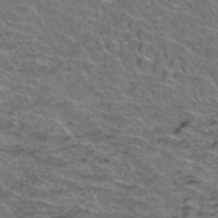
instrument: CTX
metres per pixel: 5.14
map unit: Hto
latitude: 38.3467
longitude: -44.1200
